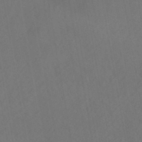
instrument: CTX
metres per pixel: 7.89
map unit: eHb
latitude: -43.5210
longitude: 87.8422
